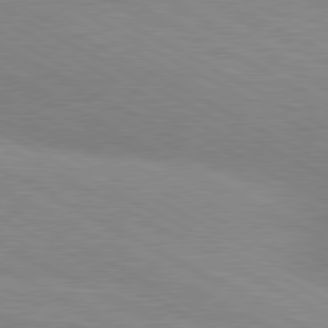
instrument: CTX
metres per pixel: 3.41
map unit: lApd
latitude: 80.5357
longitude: 124.8408
